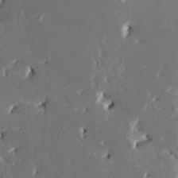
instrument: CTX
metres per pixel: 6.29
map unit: HNhu
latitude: 5.0080
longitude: -5.1214
